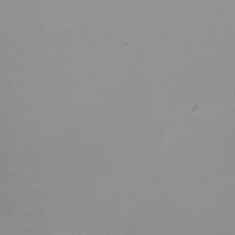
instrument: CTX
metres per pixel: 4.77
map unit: Nhu
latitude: -12.0850
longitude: -41.8016
